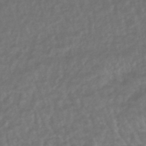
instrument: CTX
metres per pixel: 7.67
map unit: lHb
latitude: -45.0298
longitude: 67.7666
